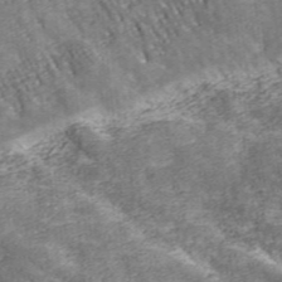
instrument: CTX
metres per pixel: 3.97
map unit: eHh
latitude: 43.2537
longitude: -91.5749
